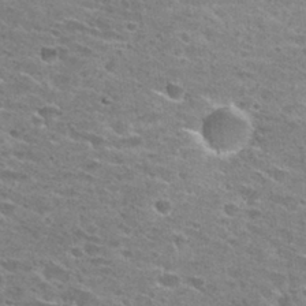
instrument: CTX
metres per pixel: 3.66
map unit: Hto
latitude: 27.9717
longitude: -46.9514
